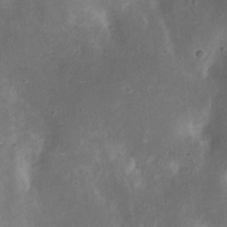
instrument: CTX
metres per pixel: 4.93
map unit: Nhu
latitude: 19.1025
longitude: -74.2712
